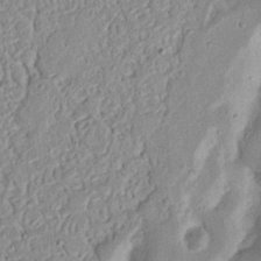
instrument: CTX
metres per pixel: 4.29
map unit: Nhu
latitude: 17.3293
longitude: -74.3278
